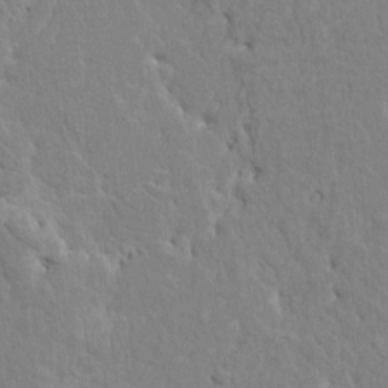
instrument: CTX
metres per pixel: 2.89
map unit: HNhu
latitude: 7.5749
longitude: -3.0080
